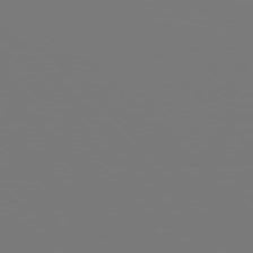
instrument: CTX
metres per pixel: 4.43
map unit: Hpe
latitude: 76.8380
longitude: -136.8758
